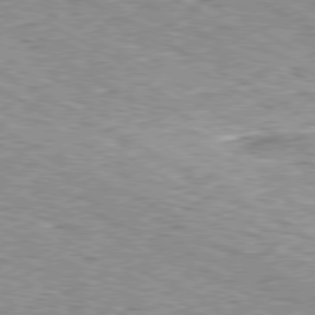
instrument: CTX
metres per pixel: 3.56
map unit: Ap
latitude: -80.5952
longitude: -50.4601
